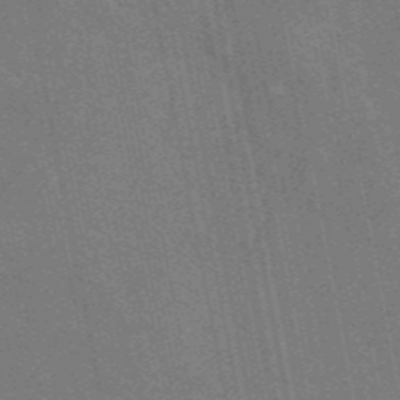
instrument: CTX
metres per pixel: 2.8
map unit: eAb
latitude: 46.1956
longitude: 121.7666
